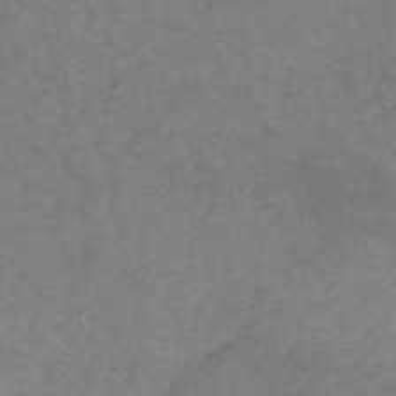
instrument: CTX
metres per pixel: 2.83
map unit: HNb
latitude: -54.1606
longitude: -47.3482
